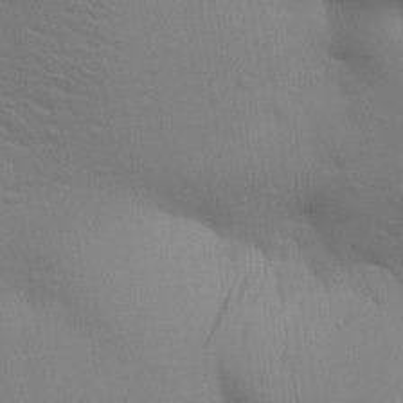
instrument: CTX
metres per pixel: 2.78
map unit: Aa
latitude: 27.7450
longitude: -139.1592
